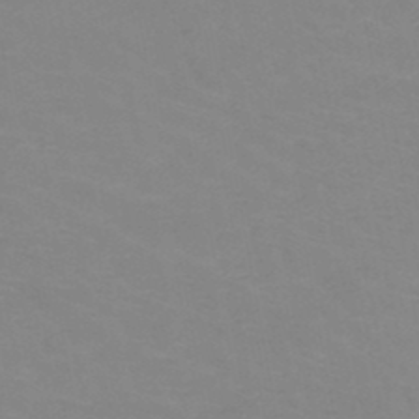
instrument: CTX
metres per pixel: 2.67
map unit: HNb
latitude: -48.3118
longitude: -46.2523
